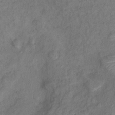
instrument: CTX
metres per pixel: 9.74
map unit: Ht
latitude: 14.0822
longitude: -40.3089
